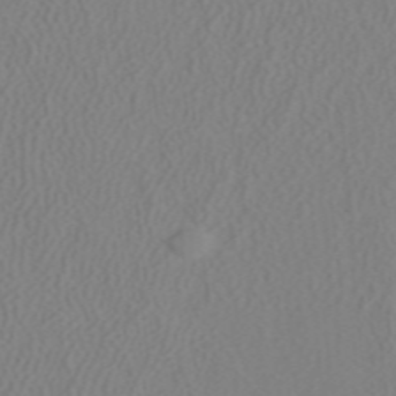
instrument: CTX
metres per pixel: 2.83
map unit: ANa
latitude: 37.7072
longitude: 24.2361
